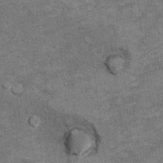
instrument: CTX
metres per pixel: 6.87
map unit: Hto
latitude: 9.2726
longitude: -36.3089
